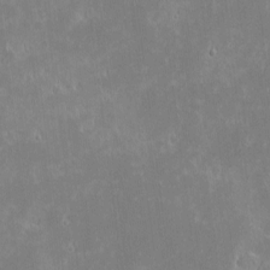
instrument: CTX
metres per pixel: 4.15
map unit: eHh
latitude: -2.3117
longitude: -84.7813
